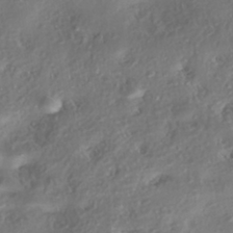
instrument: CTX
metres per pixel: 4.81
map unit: eHh
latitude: -42.5573
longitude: 121.1809
